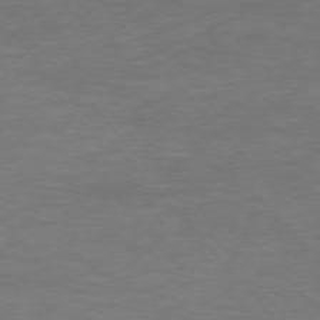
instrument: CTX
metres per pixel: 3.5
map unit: Ap
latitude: -76.5763
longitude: -70.3467
